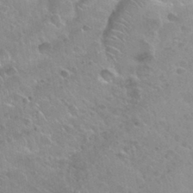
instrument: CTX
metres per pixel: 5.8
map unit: Nhu
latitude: 30.4412
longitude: -52.8191
